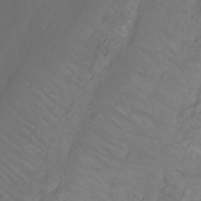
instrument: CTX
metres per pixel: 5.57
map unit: Htu
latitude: -12.7085
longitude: -45.9528
